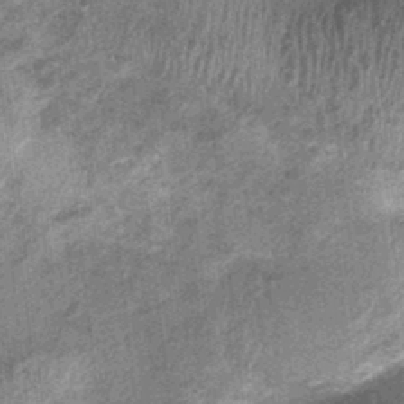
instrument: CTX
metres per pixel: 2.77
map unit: Nhu
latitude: 0.4979
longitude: -16.8002
